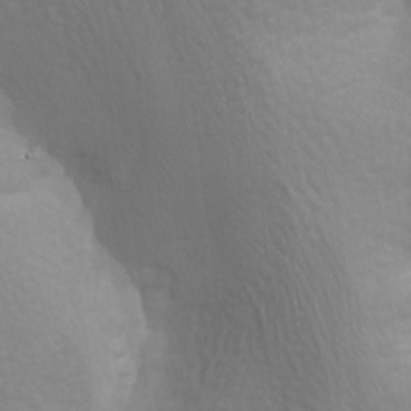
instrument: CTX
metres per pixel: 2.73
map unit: lAa
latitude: -8.5196
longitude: -125.8772
